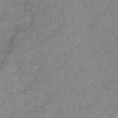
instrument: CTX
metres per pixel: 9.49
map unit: HNb
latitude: -45.7289
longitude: -36.5168
